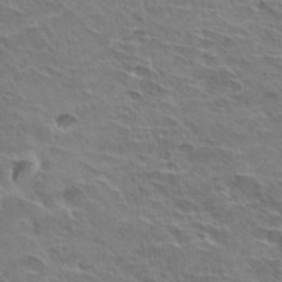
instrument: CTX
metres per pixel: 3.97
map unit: Hto
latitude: 30.9136
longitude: -41.7827
